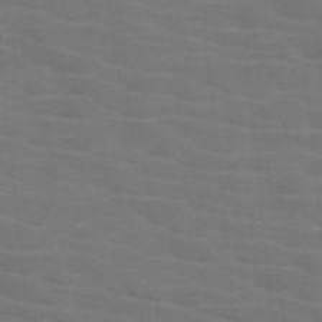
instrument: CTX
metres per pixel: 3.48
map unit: HNb
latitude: -46.5384
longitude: -46.0633
